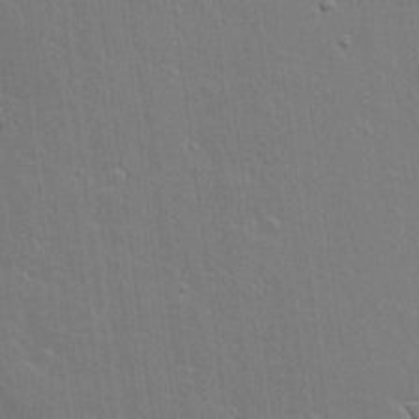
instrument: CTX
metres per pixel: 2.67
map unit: lAvf
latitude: 15.5560
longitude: -128.1956
